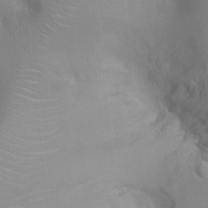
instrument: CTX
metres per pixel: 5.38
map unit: Ht
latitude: -2.1227
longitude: -16.0822
